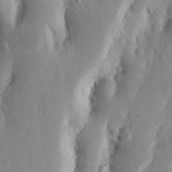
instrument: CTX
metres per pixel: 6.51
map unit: Nhu
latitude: 16.9325
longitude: -74.7246
